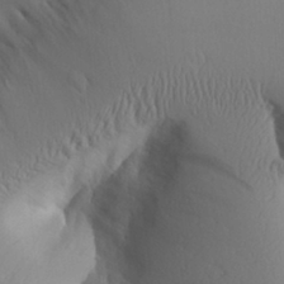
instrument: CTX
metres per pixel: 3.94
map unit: Aa
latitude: 30.2145
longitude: -141.2348
